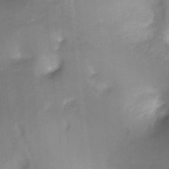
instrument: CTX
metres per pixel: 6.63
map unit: Ht
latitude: -17.5399
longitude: -44.7624
